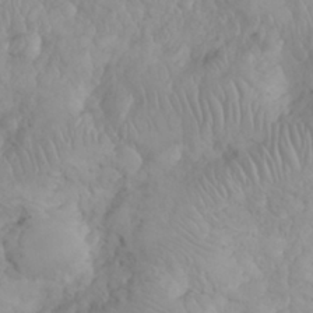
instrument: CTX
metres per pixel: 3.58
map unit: eHh
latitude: 31.9339
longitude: -65.2915
